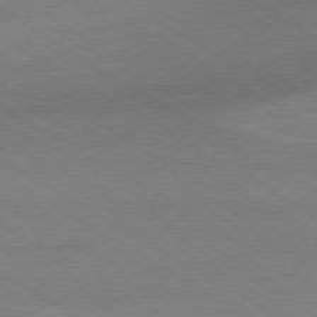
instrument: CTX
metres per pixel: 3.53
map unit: Ap
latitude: -80.2173
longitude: -87.4426
